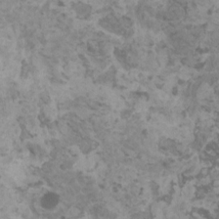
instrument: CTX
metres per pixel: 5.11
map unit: HNhu
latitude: 1.0080
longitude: 2.9352
